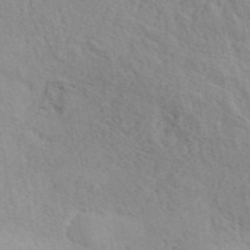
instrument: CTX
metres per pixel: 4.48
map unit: ANa
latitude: 42.9892
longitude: 53.5588
